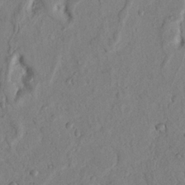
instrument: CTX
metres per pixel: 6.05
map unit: Nhu
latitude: 18.4979
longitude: -77.2726
